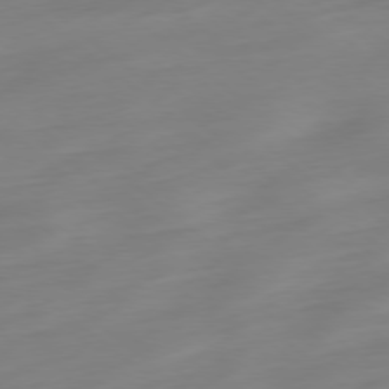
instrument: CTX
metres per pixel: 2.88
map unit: Ap
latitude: -78.6896
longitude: -66.8380
